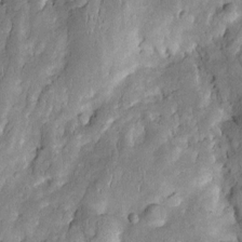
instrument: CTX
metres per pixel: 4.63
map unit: Htu
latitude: -0.7464
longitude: 149.4833
